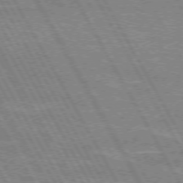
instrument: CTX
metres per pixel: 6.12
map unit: lApd
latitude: 72.5546
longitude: -55.1592
